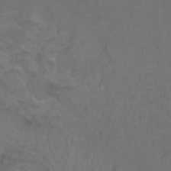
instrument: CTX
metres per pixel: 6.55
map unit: Ht
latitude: -0.2740
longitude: -38.5735
